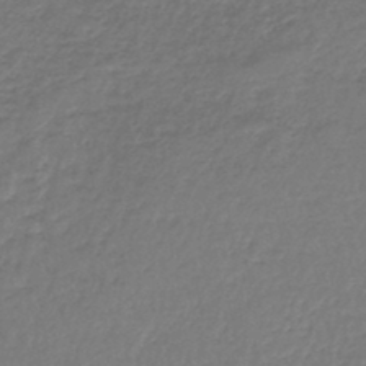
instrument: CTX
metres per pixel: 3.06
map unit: lHb
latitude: -45.7100
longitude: 63.1620
